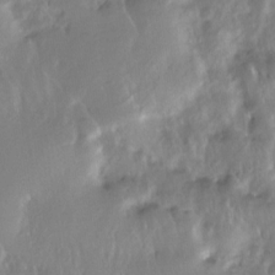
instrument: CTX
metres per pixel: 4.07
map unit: Nhe
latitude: -27.6910
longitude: -110.5924
